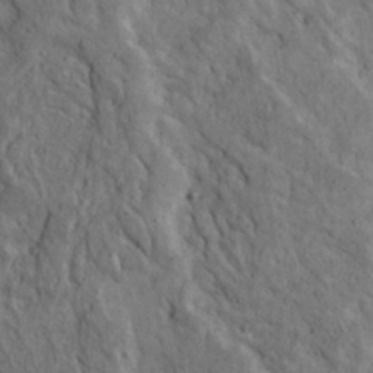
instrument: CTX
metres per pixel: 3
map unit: Ave
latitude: 23.2915
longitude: -134.8569
